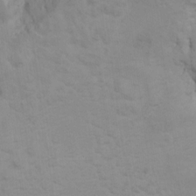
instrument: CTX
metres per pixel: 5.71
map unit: Ht
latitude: 10.4034
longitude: -32.5357
